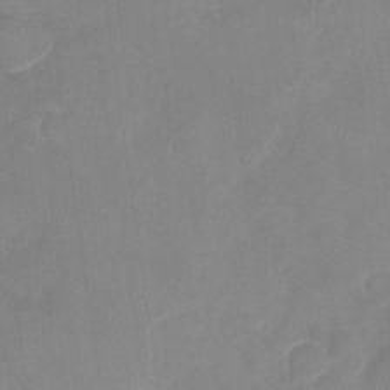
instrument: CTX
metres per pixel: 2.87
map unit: Nhu
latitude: -28.9731
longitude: -63.4616
